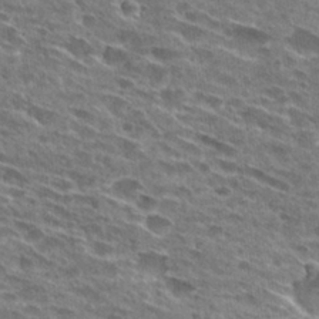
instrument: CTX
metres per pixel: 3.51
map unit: Hto
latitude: 27.7072
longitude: -45.9339
